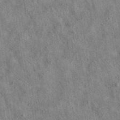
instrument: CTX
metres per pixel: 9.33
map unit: eAb
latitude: 35.8961
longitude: 114.7463
